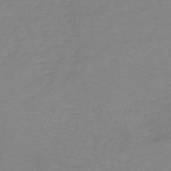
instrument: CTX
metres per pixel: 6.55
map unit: lHb
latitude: -41.0864
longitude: 74.1795
